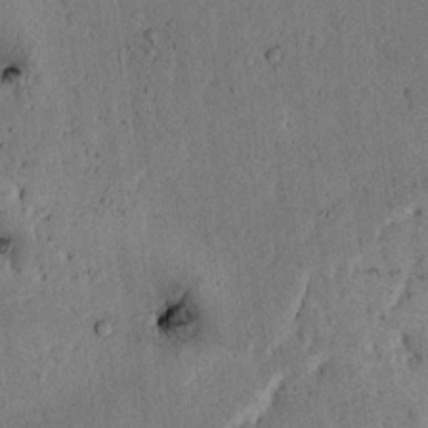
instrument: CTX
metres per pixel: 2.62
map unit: lAvf
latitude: 4.4412
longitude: 158.7085
